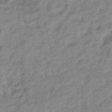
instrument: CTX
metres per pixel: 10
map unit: lHb
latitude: -40.0661
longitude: 74.0472
